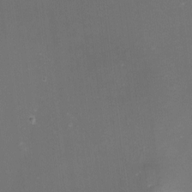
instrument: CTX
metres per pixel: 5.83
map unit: eHh
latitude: -1.5966
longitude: -79.5938
